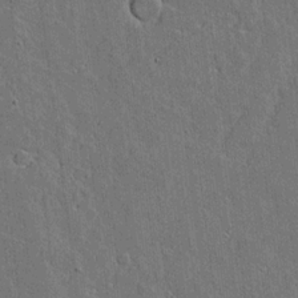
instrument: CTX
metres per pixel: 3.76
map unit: Aa
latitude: 18.3467
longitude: -126.7624
